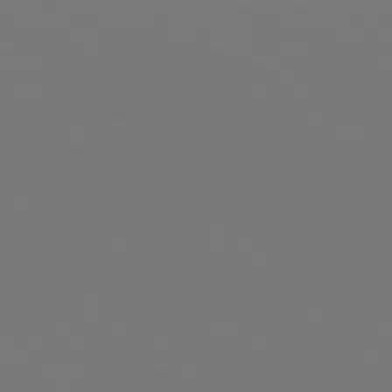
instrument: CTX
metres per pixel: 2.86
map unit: Hpe
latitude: 78.6680
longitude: -174.4790
